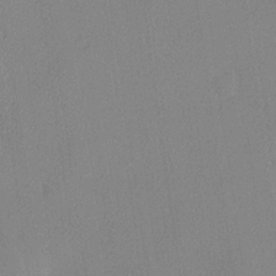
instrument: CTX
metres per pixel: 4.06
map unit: lHvf
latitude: 22.5924
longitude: 140.7463
